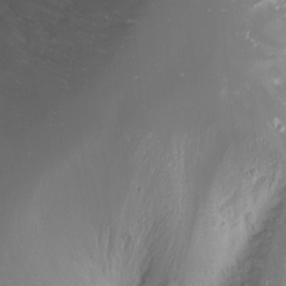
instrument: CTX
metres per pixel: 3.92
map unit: Nhu
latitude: -1.1998
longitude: -80.3845
